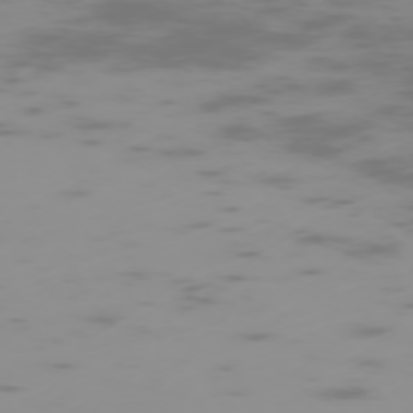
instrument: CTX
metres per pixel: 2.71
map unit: Hpe
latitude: -74.0661
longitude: 6.1417
